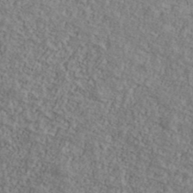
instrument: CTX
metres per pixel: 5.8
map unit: Ave
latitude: 40.7624
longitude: -111.1970
